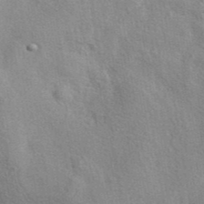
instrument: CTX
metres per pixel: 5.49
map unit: eAb
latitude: 41.1025
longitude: 104.0283
